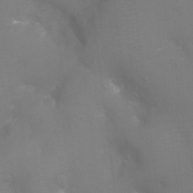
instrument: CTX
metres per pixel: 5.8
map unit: Ht
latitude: -9.2943
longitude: -24.4978
